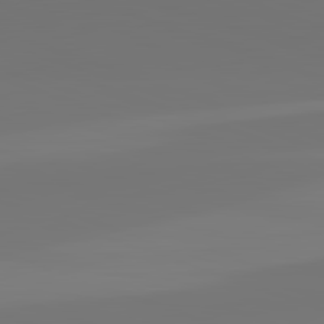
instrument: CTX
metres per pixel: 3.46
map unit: lApd
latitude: 82.4978
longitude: 153.5588
